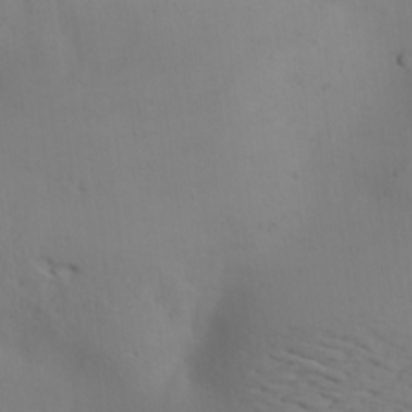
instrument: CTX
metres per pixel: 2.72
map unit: lAa
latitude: 20.0444
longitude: -138.4790
